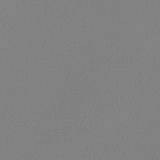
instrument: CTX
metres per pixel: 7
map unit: lHb
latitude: -45.1809
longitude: 76.1606
